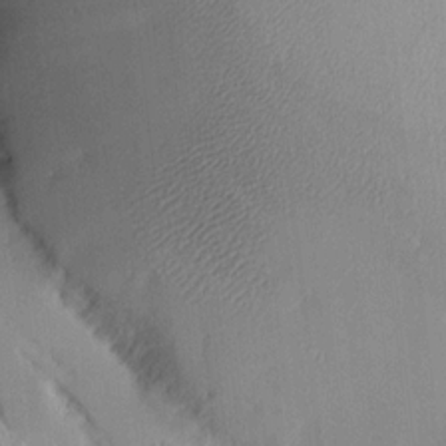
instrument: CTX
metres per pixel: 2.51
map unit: Aa
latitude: 14.5168
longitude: -141.0458
